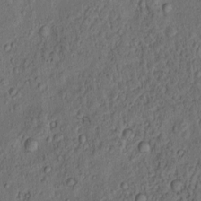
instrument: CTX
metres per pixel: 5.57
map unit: eHh
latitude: -1.1243
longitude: 18.8975
